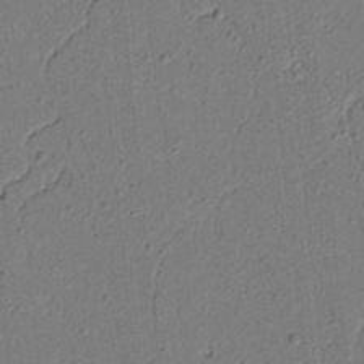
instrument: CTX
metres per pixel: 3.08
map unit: lAvf
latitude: 5.3859
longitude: 165.8045
